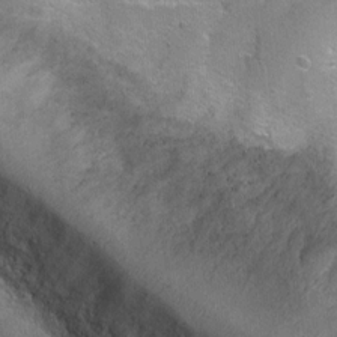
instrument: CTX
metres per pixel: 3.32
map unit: Ht
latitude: 4.5168
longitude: -20.0444
